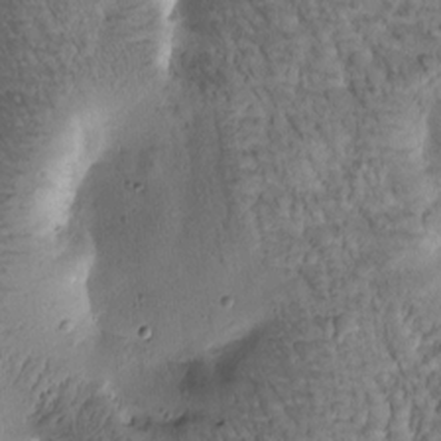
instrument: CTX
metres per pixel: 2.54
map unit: Htu
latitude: -0.9542
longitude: 170.8030
